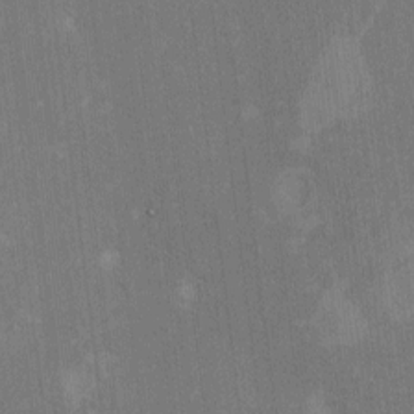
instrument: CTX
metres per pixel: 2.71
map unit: HNhu
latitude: -1.0676
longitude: -7.2159
